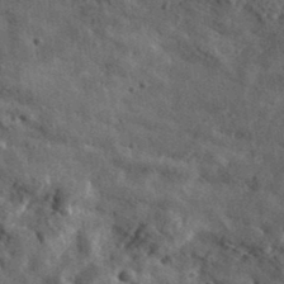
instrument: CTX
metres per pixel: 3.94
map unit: eHh
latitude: 36.6491
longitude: -79.8773
